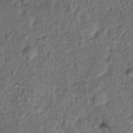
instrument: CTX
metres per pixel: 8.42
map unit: Hto
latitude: 15.4994
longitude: -30.6113
